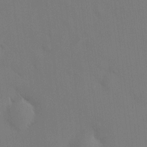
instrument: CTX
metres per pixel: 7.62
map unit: HNhu
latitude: 8.7246
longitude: 14.8597
